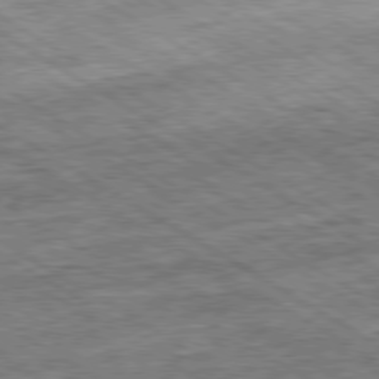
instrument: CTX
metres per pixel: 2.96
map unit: Ap
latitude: -79.9178
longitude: -79.8206
